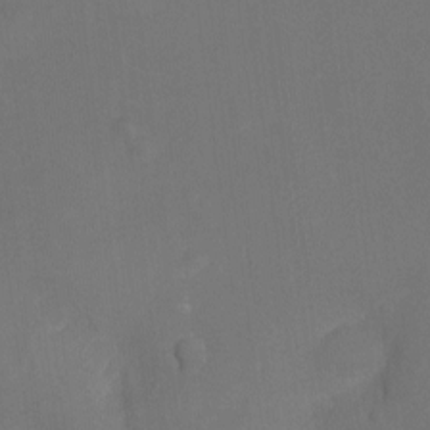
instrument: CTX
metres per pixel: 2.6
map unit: Nhu
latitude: -17.1243
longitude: -48.3656
